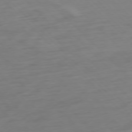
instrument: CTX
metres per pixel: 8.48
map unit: Ap
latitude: -77.3699
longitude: -78.6869
